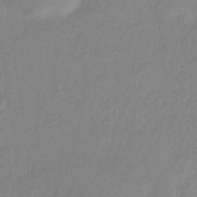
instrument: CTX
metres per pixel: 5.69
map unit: eHb
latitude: -29.7100
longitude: 71.4643
